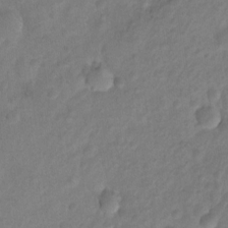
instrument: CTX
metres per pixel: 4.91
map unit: Hto
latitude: -7.5966
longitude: -39.5560
